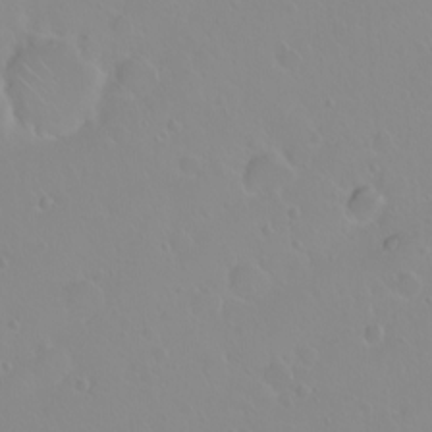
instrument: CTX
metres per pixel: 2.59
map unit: eHh
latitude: 1.7071
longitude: -54.8380
